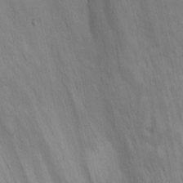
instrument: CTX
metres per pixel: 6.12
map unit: Nhu
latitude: -8.2739
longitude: -66.4979
